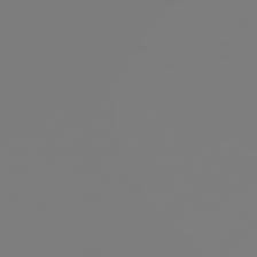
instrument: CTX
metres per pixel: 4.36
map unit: Hpe
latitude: 78.8380
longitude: -145.9339
